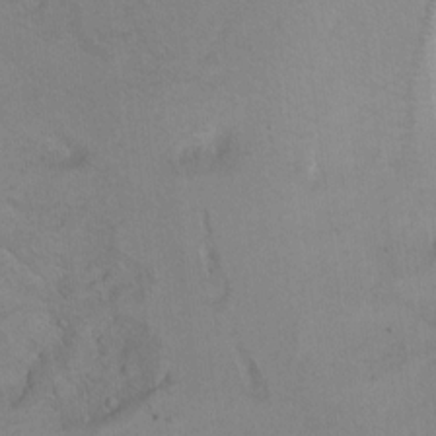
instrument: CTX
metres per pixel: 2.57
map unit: Ht
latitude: 6.9703
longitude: -30.0255
